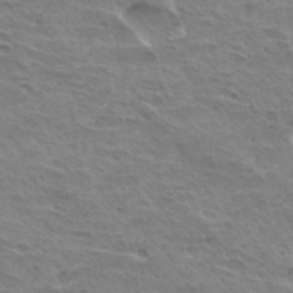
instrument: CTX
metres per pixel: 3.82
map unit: Hto
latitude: 31.4238
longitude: -40.9702
